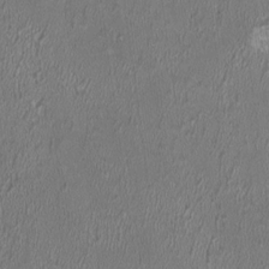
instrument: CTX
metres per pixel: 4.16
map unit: HNhu
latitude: 0.7813
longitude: -0.4223
